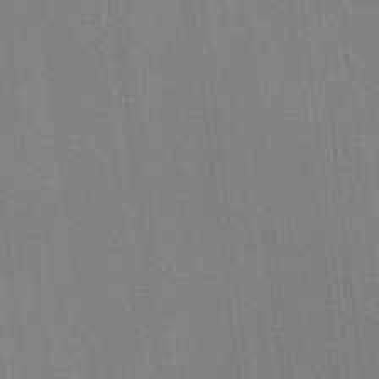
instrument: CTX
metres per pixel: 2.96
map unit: HNhu
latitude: 9.1214
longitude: 16.0094
